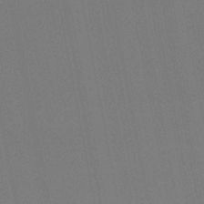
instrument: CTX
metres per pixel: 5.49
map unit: lHb
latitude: -50.1984
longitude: 70.6519
